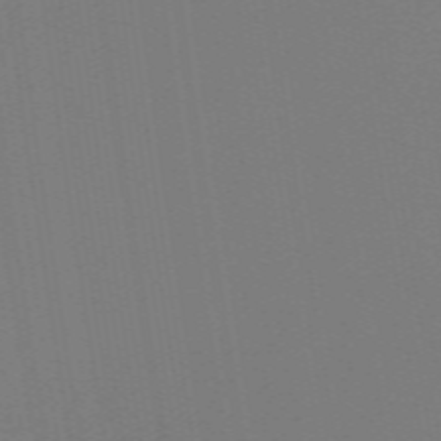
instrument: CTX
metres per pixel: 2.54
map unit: eHb
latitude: -49.6155
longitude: 83.4832
